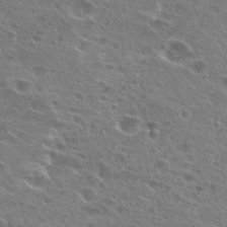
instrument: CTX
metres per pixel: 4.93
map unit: Hto
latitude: 25.0269
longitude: -45.4804
